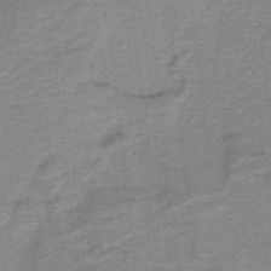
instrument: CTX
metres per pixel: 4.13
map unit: lHb
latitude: -40.3306
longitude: 54.0661
